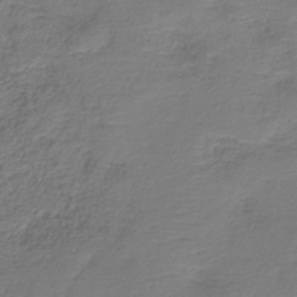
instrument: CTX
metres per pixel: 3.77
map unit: HNb
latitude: -35.3132
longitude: 53.4454
